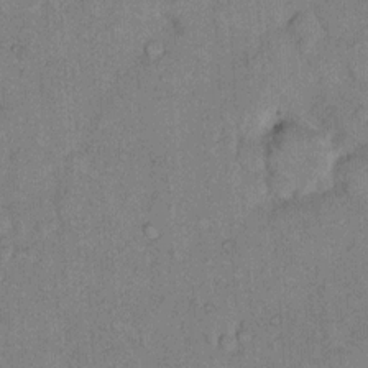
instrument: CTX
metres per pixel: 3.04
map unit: Hto
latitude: 10.4034
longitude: -61.8772
